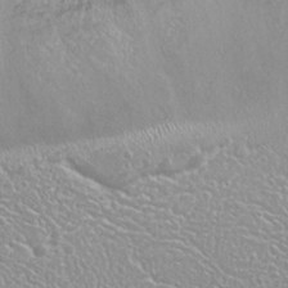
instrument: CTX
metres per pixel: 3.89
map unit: Nhu
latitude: 25.4237
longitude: -59.8961
